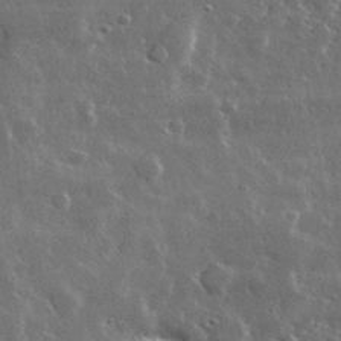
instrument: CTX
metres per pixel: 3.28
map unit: lHvf
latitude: 32.9892
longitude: -90.7624
